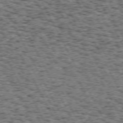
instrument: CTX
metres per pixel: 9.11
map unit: Hpe
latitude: 71.9339
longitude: -126.4601
